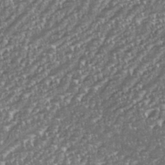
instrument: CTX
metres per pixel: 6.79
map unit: eHh
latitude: 35.8583
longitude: -133.0458
